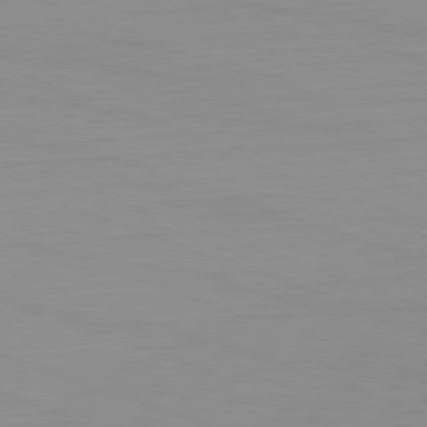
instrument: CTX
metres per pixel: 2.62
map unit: Hpe
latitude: -82.5385
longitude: 12.1039
